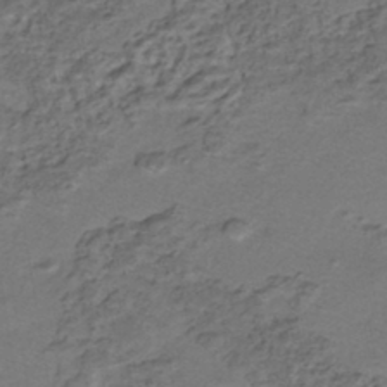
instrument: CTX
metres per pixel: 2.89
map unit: HNhu
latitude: -42.3117
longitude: 107.4833
